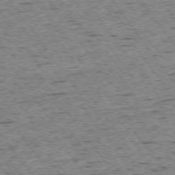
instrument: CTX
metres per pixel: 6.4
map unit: Ap
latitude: -74.2551
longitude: -87.5371
